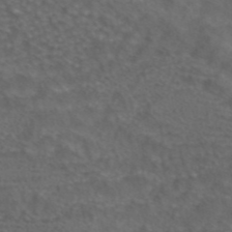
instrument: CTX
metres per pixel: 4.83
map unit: ANa
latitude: 43.5560
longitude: 24.0094
